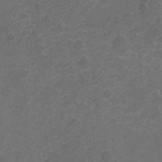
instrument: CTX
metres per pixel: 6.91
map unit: Ht
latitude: 4.4790
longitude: -29.2915
